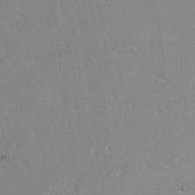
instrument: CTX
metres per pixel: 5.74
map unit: Nhu
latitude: 28.5546
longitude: -60.4412
